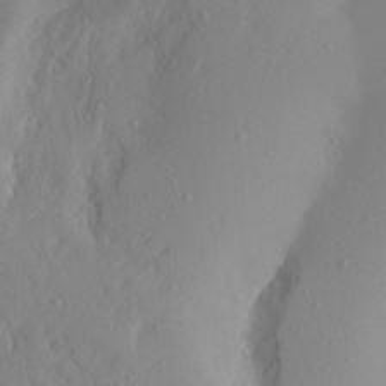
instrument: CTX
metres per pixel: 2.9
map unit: Aa
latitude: 27.5749
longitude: -146.7436
